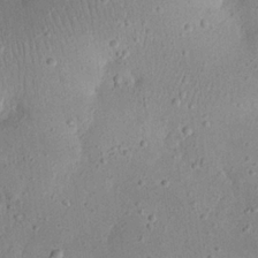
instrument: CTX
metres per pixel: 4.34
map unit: eHh
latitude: 23.3104
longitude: -67.6316
